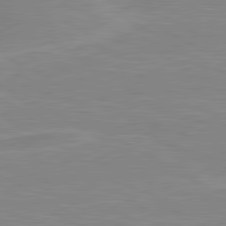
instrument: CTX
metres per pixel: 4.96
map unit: lApd
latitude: 80.6679
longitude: 171.7289
